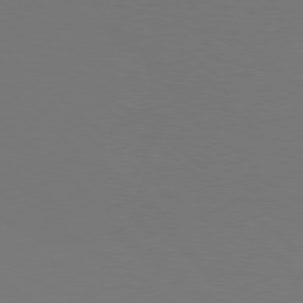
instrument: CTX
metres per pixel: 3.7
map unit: Hpe
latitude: 78.3279
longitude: -173.3481
